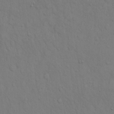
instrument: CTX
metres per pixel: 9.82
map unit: Hto
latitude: 13.1025
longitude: -56.8191
